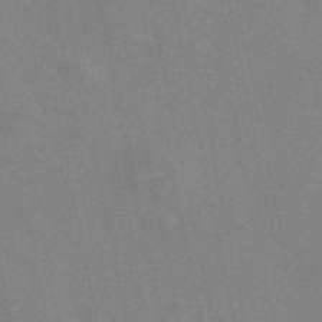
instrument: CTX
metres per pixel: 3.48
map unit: eAb
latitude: 49.9528
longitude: 116.4440
